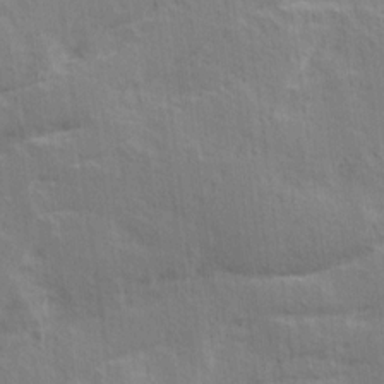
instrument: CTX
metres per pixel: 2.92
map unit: Ave
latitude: 16.5924
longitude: -138.5924
